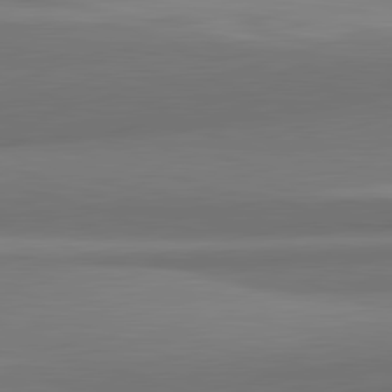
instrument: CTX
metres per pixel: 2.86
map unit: lApd
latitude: 82.1766
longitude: 169.5021
